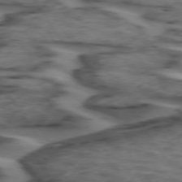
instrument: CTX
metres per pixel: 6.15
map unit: lApd
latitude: 74.2900
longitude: -71.0647
